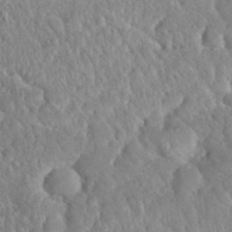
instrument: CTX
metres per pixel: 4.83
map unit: Nhu
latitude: 30.7058
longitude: -51.4048
